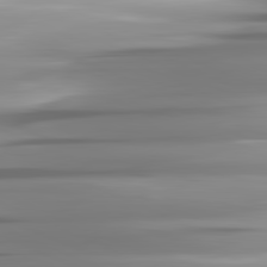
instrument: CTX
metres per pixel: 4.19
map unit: lApd
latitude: 81.8772
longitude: -141.3670
